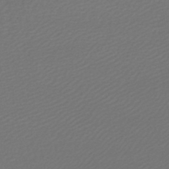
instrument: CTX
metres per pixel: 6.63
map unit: lHb
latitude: -45.8989
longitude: 60.5385
